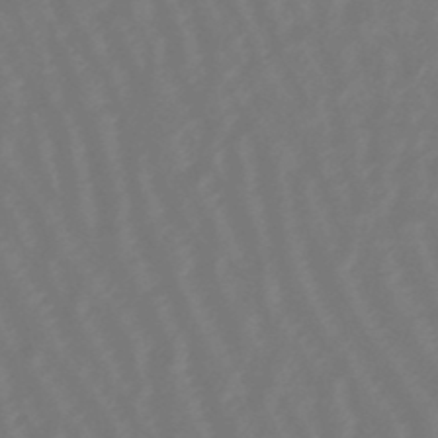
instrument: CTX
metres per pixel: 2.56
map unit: eHb
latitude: -46.8597
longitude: 81.6722
